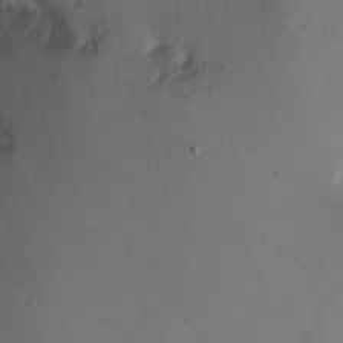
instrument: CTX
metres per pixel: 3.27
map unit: Nhu
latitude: -6.6140
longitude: -66.7813
